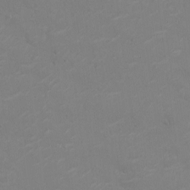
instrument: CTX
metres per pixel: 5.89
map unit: Nhu
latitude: -10.5952
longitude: -20.4601
